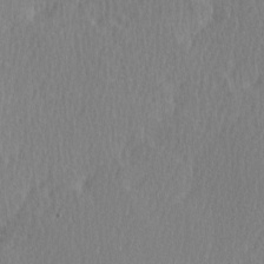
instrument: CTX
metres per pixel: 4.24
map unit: Ave
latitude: -0.4440
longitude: -114.4412
